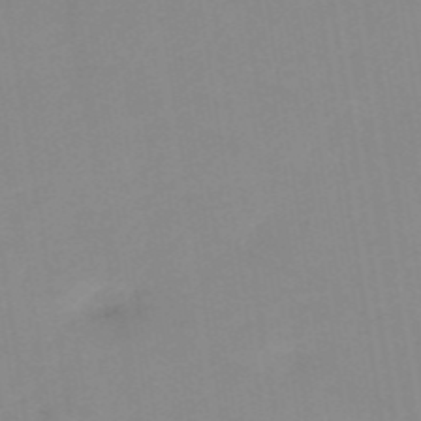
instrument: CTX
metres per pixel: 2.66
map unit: HNb
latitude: -53.7477
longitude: -48.7435
